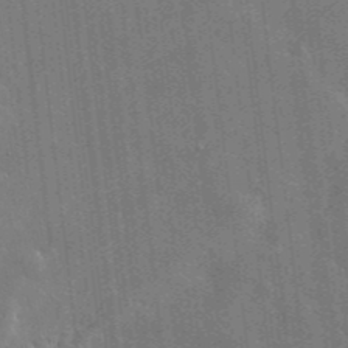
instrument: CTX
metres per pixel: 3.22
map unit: lHvf
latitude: 36.3090
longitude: -91.1592
